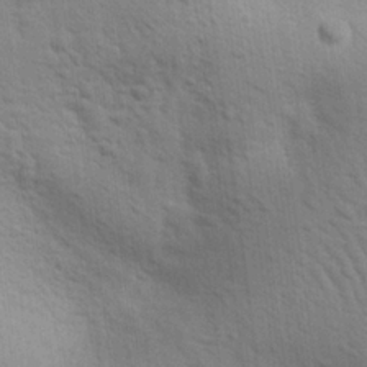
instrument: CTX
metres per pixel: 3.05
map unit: eHh
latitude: 24.0822
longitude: -79.4805
